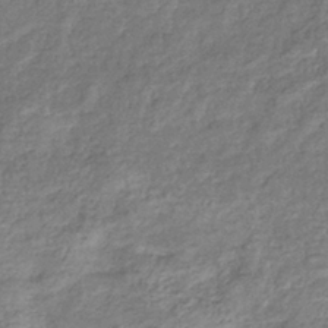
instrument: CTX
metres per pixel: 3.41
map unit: eHb
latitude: -37.3131
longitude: 80.6141
